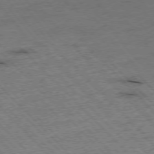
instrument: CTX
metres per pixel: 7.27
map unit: Hpe
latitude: -76.5007
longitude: -15.5183
